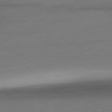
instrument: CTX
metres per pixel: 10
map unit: Ap
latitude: -80.8786
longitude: -77.2537
